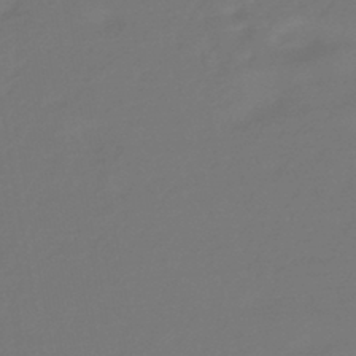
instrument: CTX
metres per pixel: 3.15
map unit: eHb
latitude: -43.3887
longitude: 87.3699
